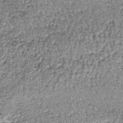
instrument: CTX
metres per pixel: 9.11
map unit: lHb
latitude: -38.8030
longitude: 66.8786
